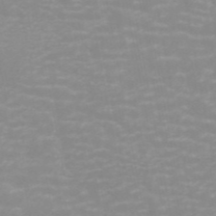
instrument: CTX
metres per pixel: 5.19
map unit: ANa
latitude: 44.8380
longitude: 29.4454
